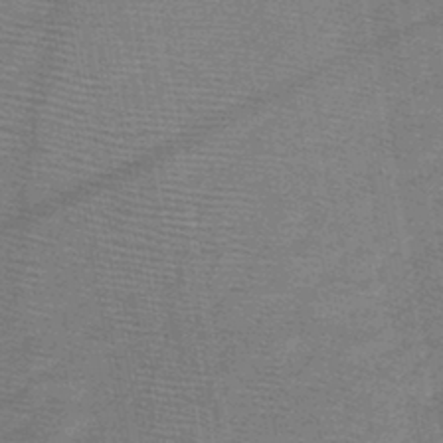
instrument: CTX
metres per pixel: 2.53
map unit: HNb
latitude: -46.8975
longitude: -40.1577
